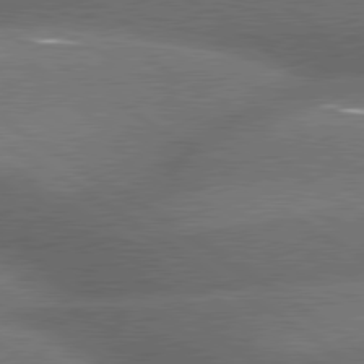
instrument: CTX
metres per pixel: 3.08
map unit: lApd
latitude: 79.8961
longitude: -153.6505
